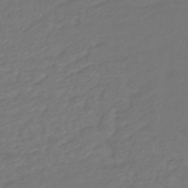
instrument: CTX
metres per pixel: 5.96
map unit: HNhu
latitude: -46.6707
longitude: 92.1984
